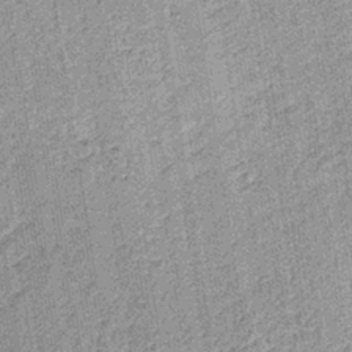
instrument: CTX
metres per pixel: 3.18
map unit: lHb
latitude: -36.6329
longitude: 64.0094
